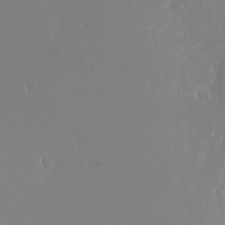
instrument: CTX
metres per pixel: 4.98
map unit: Nhu
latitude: -26.1227
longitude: -72.1200
